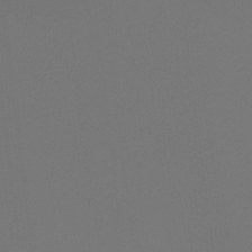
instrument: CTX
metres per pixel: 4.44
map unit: Hto
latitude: -7.6155
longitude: -49.2348
